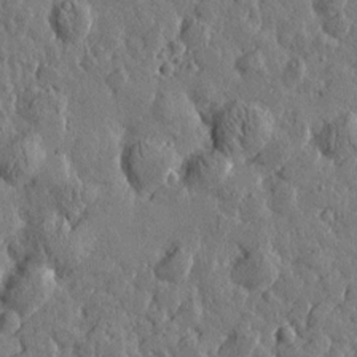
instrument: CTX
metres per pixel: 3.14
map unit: Htu
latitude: 0.1011
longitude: -178.7624
